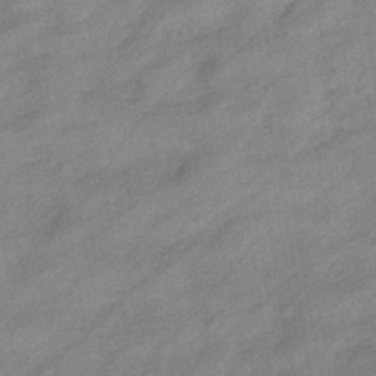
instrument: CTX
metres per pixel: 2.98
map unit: eHb
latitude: -40.7085
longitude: 83.8044
